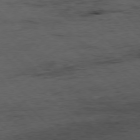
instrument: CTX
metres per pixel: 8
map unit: Hpe
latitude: -77.5399
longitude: 12.7841
